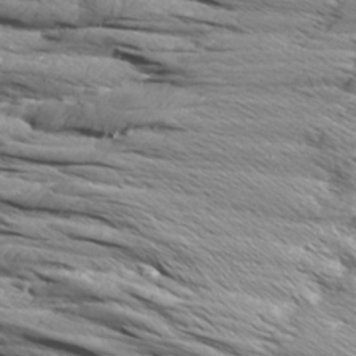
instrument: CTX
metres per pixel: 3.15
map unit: Aa
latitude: 8.7246
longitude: -138.0822
